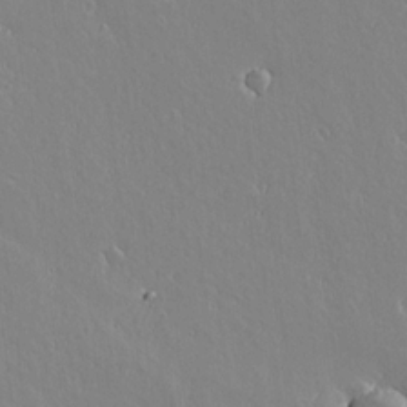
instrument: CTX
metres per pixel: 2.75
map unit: lAvf
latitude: 14.8569
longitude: -126.4601
